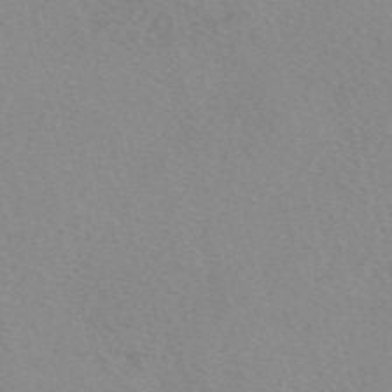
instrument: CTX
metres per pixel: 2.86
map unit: eAb
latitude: 49.6694
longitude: 108.0661
